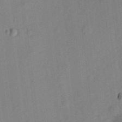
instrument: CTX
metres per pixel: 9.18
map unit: eHh
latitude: 4.4034
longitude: -73.6883
